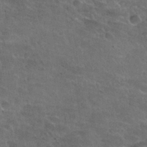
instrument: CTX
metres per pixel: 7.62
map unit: Nhu
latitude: 31.0270
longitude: -54.7246
